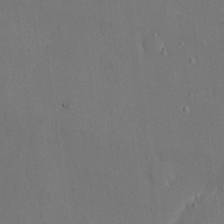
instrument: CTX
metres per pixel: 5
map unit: eHh
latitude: 6.4034
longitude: -68.5168
